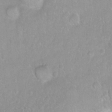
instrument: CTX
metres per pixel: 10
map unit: Ht
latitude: -1.7100
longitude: -32.9703
